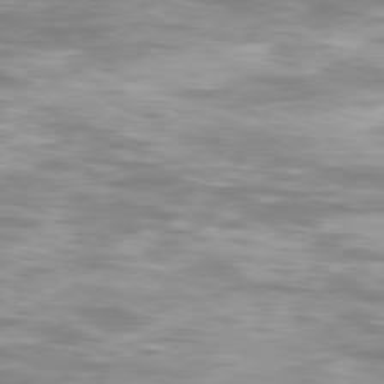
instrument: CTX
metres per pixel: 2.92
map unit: Ap
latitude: -79.0864
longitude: -94.0255
